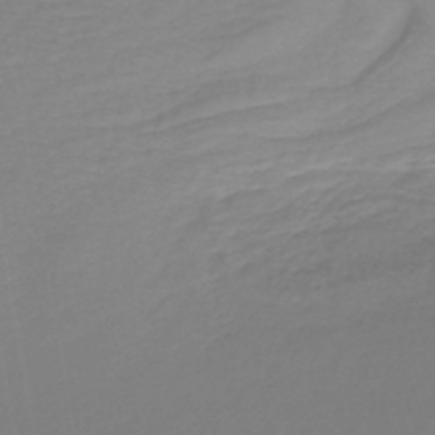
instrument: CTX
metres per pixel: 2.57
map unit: lHb
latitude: -42.6518
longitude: 59.4832
